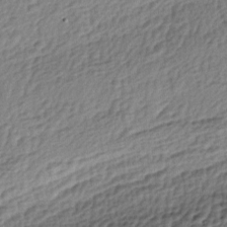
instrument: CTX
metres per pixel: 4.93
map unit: lAa
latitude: -4.1983
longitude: -122.7057
